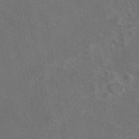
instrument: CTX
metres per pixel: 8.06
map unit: eAb
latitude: 46.5735
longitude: 108.2173
